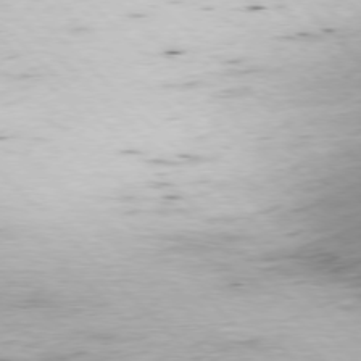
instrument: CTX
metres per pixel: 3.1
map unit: Ap
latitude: -77.2565
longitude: -61.2348
